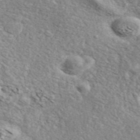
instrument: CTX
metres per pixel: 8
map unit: ANa
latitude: 44.4790
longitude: 47.3887
